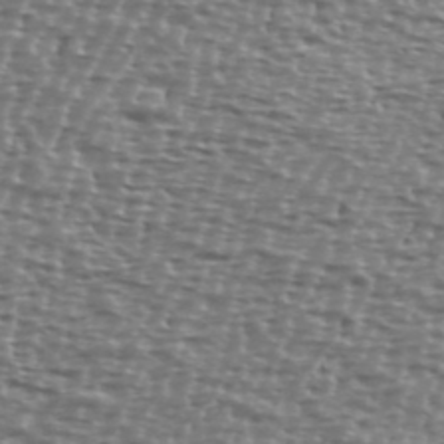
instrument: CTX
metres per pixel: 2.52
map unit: Ave
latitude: 40.2333
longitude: -112.3089
